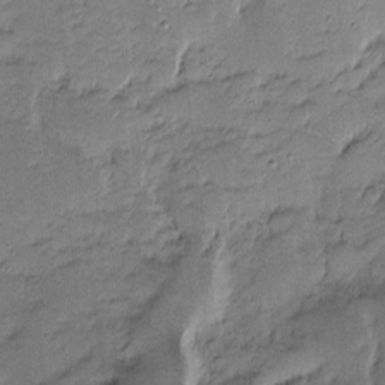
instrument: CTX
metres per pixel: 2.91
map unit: eHh
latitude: -1.0109
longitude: -86.2522
